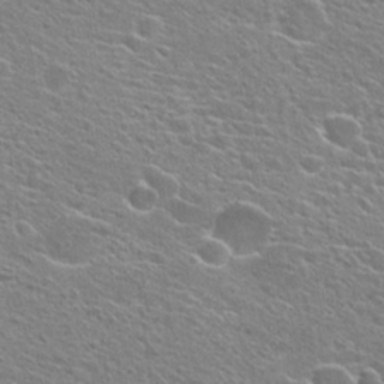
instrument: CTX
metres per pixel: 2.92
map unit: Hto
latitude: 25.3292
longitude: -44.5546
